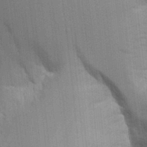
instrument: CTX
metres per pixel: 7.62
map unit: Aa
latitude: 9.9906
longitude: -126.8191
